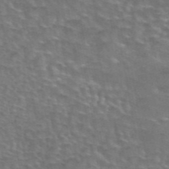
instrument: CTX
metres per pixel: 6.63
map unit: eAb
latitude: 44.5546
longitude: 107.5022
